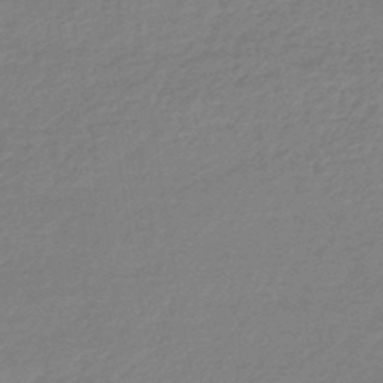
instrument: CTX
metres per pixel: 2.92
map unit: eHb
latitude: -45.5021
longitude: 89.8611
